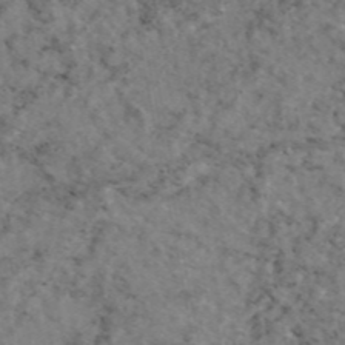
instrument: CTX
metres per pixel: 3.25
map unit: eAb
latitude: 46.2901
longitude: 117.3131
